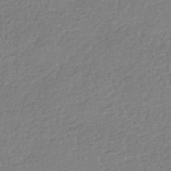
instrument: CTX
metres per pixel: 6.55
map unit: HNhu
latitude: -42.9919
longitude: 98.8786
